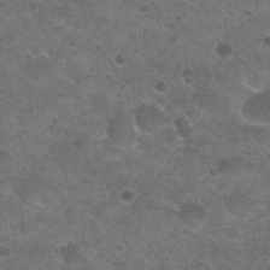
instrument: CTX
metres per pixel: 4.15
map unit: Nhu
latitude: 25.8961
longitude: -51.6693
